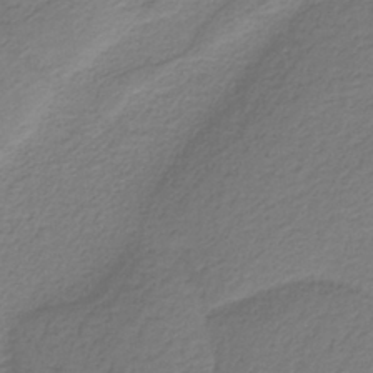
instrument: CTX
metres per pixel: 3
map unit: HNb
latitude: -37.8800
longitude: 53.2565
